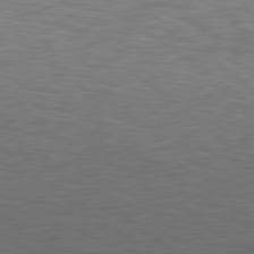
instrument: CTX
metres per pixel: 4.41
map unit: Hpe
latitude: 78.8947
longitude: -162.6491
